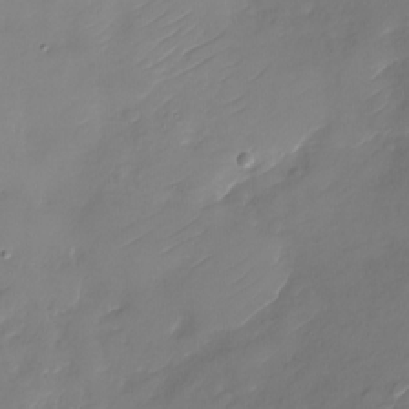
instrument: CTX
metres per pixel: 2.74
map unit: Nhu
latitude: -29.9556
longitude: -72.8002
